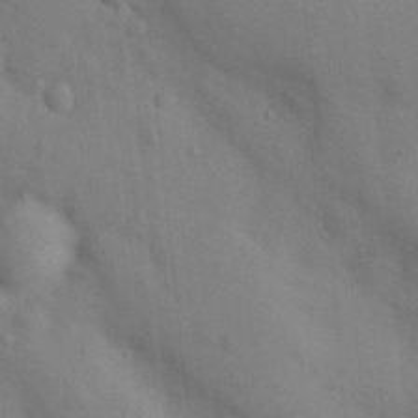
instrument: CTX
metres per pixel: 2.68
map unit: Nhu
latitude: 11.3482
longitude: -28.2144
